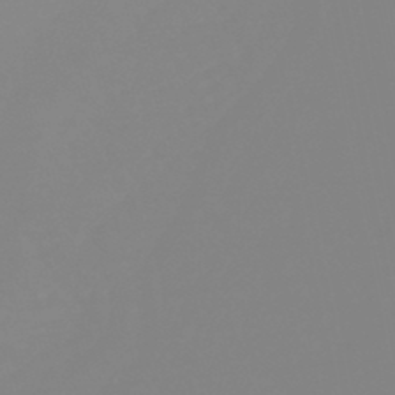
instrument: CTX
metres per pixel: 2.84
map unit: eHb
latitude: -44.5385
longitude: 81.0865
